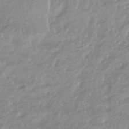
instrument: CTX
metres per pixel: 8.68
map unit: HNhu
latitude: -44.4818
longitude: 97.8423
